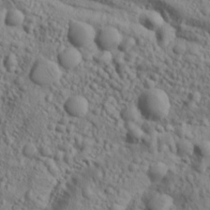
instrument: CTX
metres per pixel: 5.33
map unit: lAa
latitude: 22.0633
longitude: -137.8961
